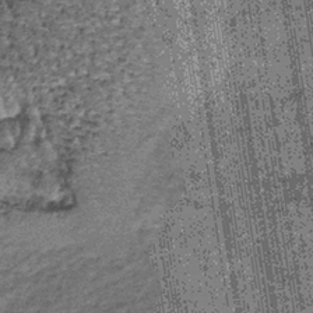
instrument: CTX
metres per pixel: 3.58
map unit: lHb
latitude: -38.5007
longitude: 66.4818
